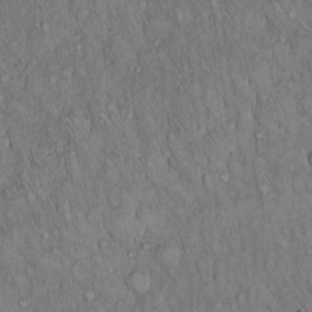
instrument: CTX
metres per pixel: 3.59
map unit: Hto
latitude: 15.7639
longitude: -57.2725
